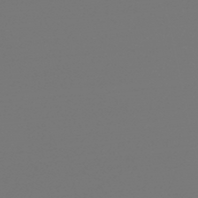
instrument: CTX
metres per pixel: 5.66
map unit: lHb
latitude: -47.3887
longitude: 59.8422
